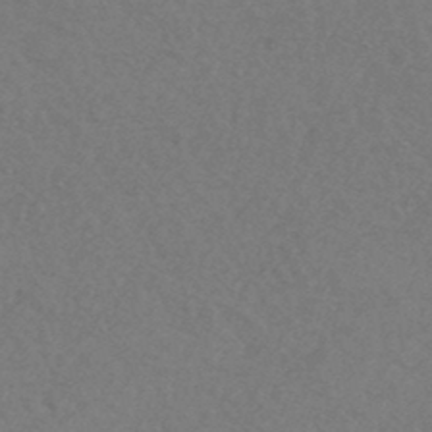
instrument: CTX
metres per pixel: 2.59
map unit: HNhu
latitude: -44.8786
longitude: 93.1431
